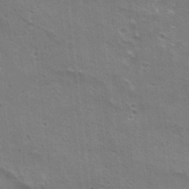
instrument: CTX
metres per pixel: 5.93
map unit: Hto
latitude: 22.6301
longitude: -41.9339
